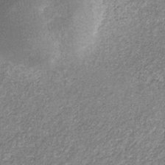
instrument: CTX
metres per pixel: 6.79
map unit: eHb
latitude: -31.8422
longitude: 69.9745
